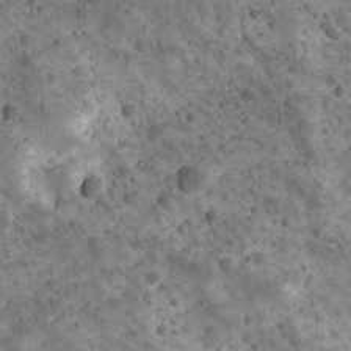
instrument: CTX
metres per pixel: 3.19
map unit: Ave
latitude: 10.7813
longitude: -105.4049
